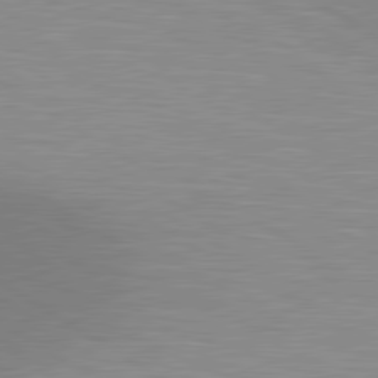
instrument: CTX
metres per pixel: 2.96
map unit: lApd
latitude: 80.4601
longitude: 131.5399
